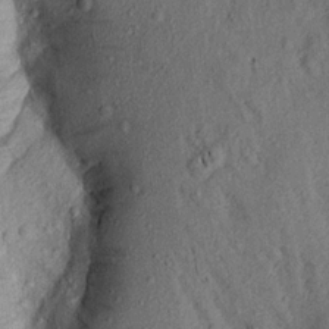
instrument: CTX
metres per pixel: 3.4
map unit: Aa
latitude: 16.5168
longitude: -146.8758
